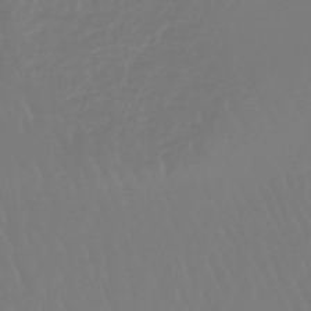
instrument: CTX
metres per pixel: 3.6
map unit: eHb
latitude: -46.8030
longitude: 79.3887
